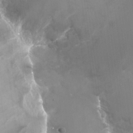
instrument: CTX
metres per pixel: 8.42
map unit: Nhu
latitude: -28.9164
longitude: -76.7057
